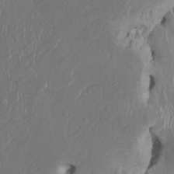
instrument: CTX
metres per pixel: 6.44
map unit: HNhu
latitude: 3.2159
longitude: -5.6316
